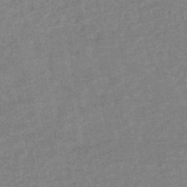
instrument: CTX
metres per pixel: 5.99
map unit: HNhu
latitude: -44.3873
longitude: 99.2754
